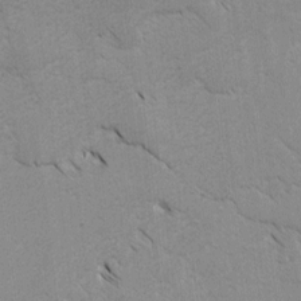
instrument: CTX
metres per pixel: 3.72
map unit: lAvf
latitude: -4.6329
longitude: -114.3278
